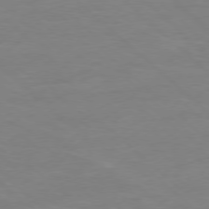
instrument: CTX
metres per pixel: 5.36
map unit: Hpe
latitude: -78.3495
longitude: -19.3481
